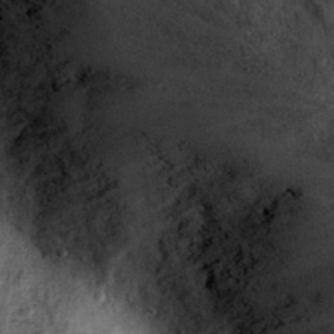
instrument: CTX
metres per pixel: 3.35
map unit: eHh
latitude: 28.7435
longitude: -74.3656
